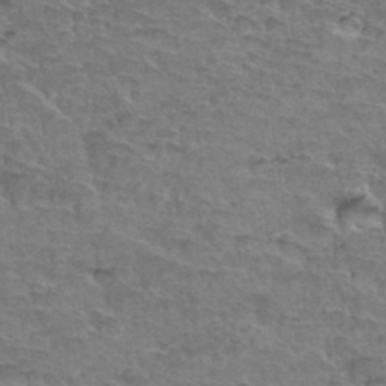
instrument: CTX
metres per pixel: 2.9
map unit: Hto
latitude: 34.8191
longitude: -45.1214
